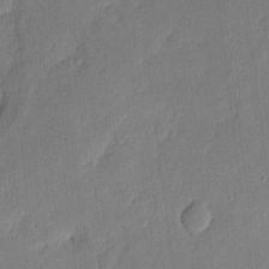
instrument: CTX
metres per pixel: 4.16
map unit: eHh
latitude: 5.1592
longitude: -72.5735
